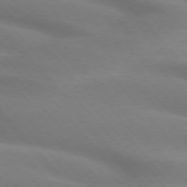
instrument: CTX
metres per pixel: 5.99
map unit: lApd
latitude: 75.1214
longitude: -60.5357
